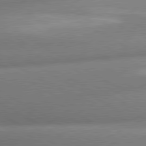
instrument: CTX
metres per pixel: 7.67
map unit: lApd
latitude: 80.3656
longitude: -163.4994
